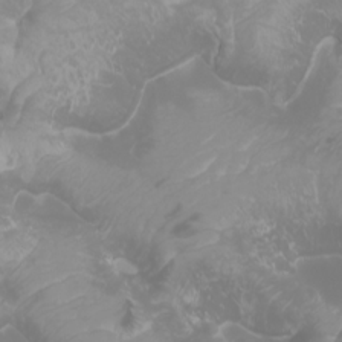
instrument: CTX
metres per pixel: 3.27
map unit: Htu
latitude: -0.5007
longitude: -76.8569
